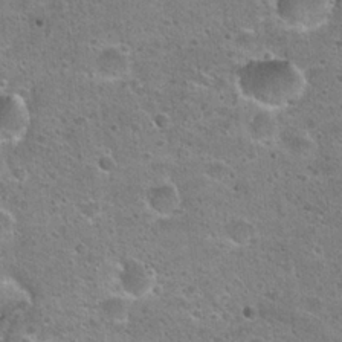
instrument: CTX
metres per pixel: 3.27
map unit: Hto
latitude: 22.6868
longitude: -49.1403
